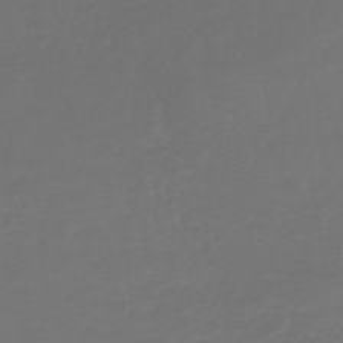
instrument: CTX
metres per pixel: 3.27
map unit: lHb
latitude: -47.6533
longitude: 65.6722
